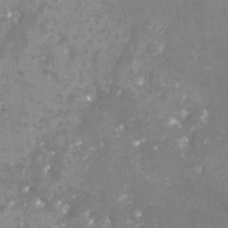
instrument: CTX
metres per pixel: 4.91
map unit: Nhu
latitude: -29.1998
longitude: -64.2900
